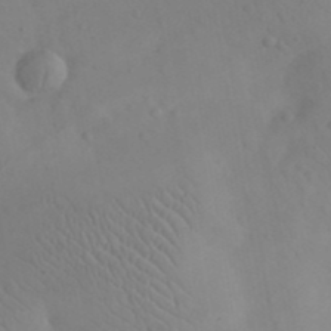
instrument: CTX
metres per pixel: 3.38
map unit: eHh
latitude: 25.4615
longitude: -66.5167
